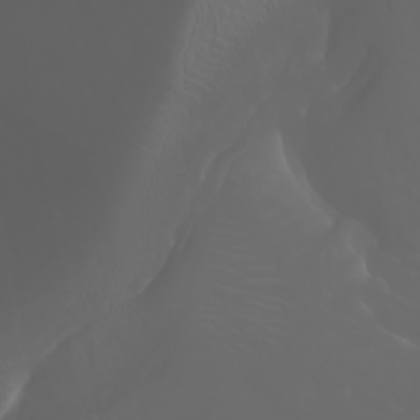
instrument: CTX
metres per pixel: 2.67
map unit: Htu
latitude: -1.5022
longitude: -76.1389
